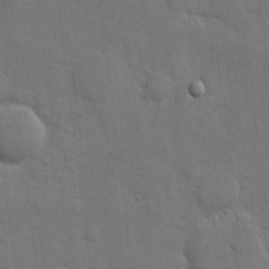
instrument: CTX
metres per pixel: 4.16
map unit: eHh
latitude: 11.8206
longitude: -67.4048
